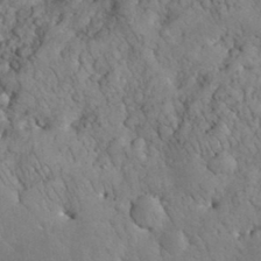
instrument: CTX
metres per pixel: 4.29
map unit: eHh
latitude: 33.1781
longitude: -65.8772
